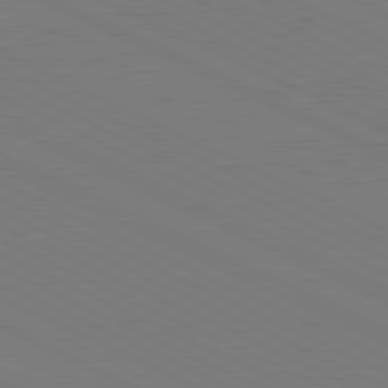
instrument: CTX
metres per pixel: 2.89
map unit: lApd
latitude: 81.3859
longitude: 150.0283
